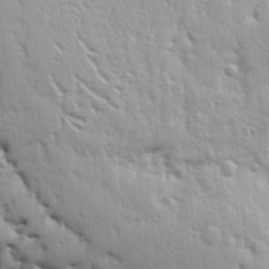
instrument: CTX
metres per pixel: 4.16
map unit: Ht
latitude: 9.1403
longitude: -76.6301
